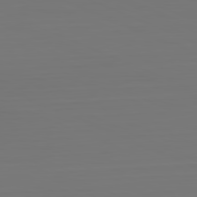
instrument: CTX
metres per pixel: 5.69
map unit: Hpe
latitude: -81.9178
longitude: 6.8597
